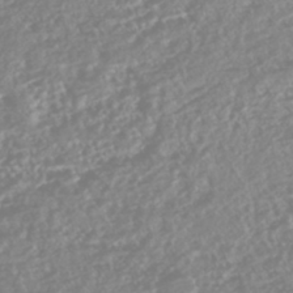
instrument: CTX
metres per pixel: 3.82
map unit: HNhu
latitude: -44.0850
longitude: 103.6155
